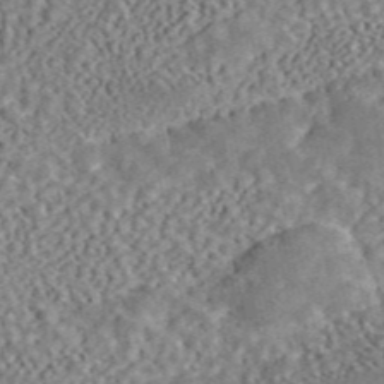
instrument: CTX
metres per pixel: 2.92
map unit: ANa
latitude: 46.1767
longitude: 50.1984
